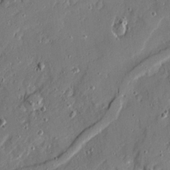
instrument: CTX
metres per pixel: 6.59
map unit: Ave
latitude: 19.2915
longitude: -128.9891
